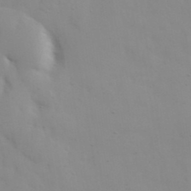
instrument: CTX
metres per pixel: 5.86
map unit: eHh
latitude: 38.6301
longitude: -67.2914
